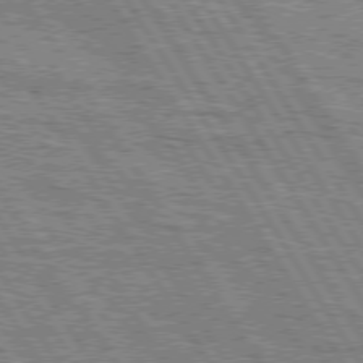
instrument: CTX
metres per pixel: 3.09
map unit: Hpe
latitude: 75.4993
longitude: -154.6679
